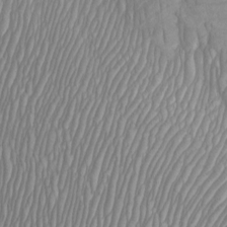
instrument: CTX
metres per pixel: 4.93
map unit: Htu
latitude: -3.7477
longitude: -73.7450
